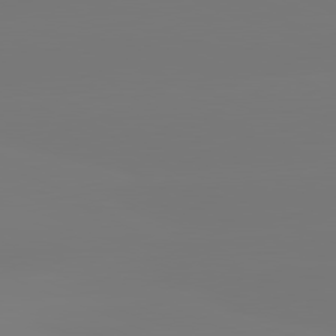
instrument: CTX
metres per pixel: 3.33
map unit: lApd
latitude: 81.5938
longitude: -150.5356
